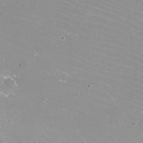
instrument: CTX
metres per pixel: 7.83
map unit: eHh
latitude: -12.2929
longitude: -61.3104
